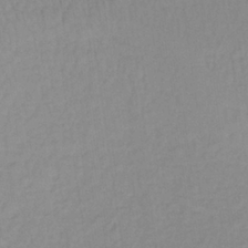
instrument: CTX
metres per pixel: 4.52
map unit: lHb
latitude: -36.4629
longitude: 61.5399
